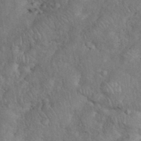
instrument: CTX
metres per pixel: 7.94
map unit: eHh
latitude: 38.1767
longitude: -57.5182
